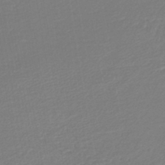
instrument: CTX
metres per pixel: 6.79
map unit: lHb
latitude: -44.8975
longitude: 59.9745
